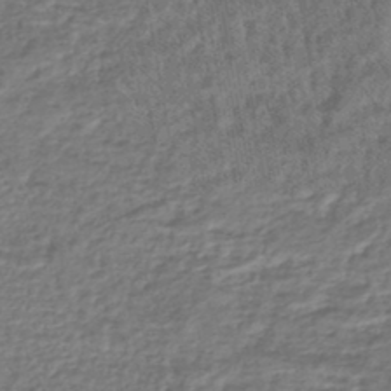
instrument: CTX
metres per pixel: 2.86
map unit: HNhu
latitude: -45.2943
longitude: 97.5021
